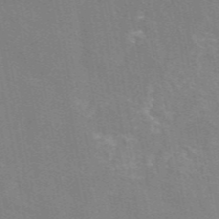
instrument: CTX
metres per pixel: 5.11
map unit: eAb
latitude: 46.7813
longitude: 116.8219
